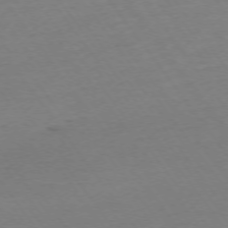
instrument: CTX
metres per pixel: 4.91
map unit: Ap
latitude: -74.5952
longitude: -85.0081
